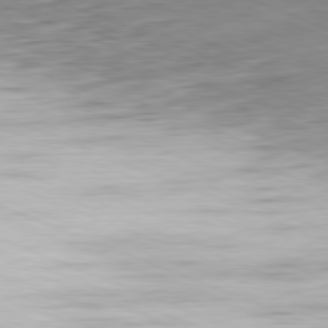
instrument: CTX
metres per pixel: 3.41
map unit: Ap
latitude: -81.8612
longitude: -70.1389
